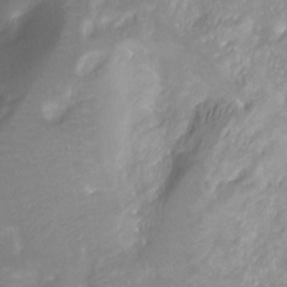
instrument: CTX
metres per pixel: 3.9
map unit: Nhu
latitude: -12.0472
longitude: -74.3089
